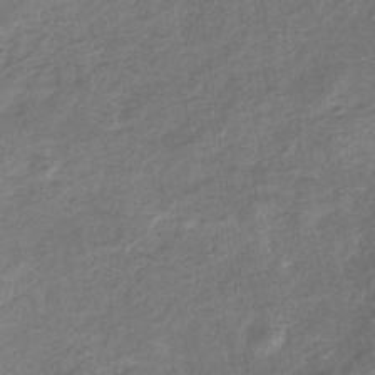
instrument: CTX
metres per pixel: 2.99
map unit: eHb
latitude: -33.5966
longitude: 74.7086
